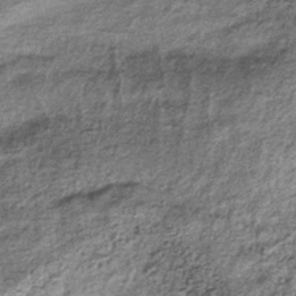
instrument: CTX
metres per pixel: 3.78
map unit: lHb
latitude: -38.2172
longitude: 67.8990
